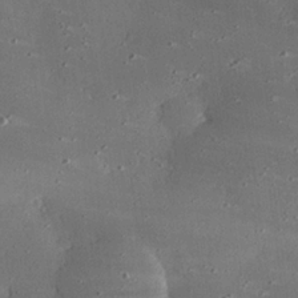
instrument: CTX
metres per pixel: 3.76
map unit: eHh
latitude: 24.5356
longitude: -88.8758
